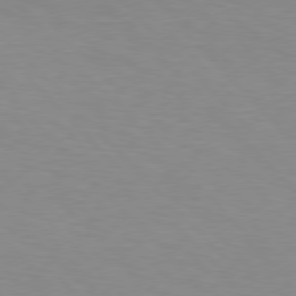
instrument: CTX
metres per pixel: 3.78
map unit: Hpe
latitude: 77.1025
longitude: -160.0633
